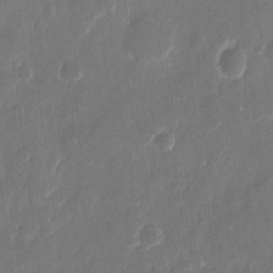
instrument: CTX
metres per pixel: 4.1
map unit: eHh
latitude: 10.3845
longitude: -70.7624
